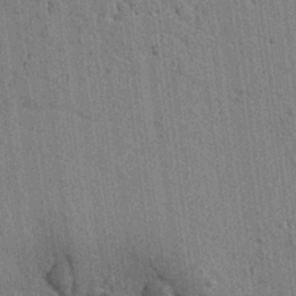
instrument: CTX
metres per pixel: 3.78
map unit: lAvf
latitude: 7.1214
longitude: 164.6141
